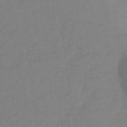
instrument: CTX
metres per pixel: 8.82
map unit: Ht
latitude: -15.1431
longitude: -56.0633
